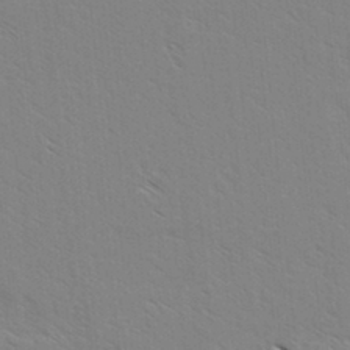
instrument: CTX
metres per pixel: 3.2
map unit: lAvf
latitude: 4.5546
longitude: -105.1026
